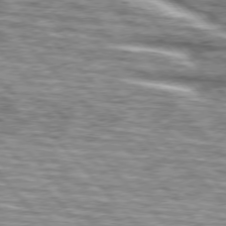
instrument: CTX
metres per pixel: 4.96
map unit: lApd
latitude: 76.4979
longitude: -82.9702
